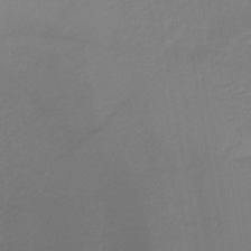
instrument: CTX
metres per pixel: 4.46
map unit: lHb
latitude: -42.1227
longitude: 59.3131
